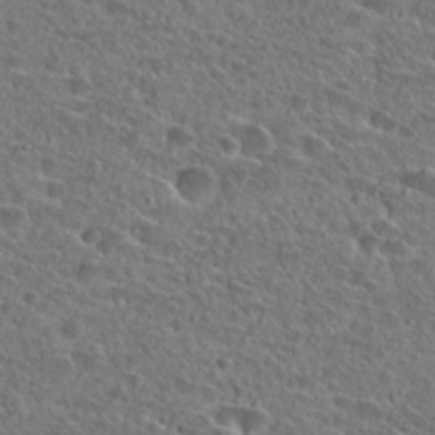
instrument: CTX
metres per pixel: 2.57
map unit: Hto
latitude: 25.1592
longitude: -46.0633
